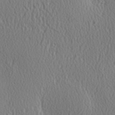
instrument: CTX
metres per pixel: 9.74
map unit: Hve
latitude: 2.2900
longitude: -124.6301
